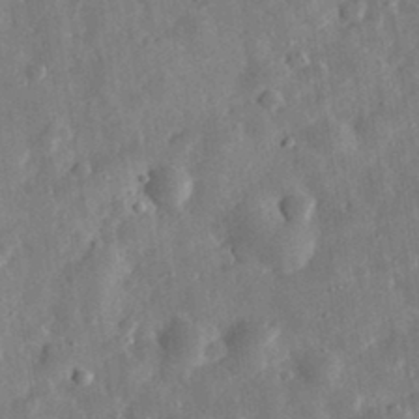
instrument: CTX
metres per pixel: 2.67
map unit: eHh
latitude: 32.3845
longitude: -77.2348
